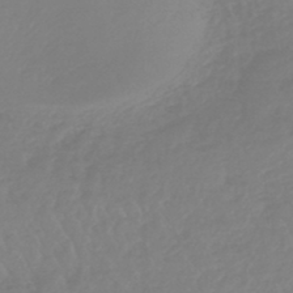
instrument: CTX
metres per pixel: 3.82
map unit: lHb
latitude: -44.7463
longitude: 71.0864
